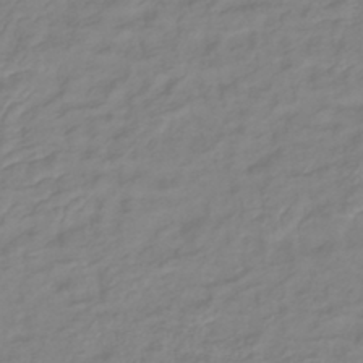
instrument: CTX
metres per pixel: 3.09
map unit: lHb
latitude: -40.9919
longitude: 76.6707
